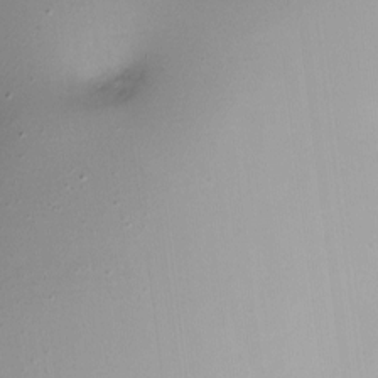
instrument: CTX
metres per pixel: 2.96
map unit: Nhe
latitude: -19.6911
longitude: 144.0094
